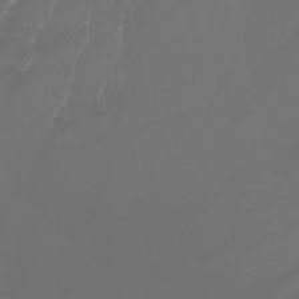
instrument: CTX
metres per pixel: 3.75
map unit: Nhu
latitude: -7.4076
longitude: -84.1011
